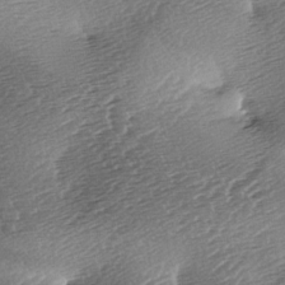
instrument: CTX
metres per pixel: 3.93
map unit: lAa
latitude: -3.3509
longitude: -126.8191
